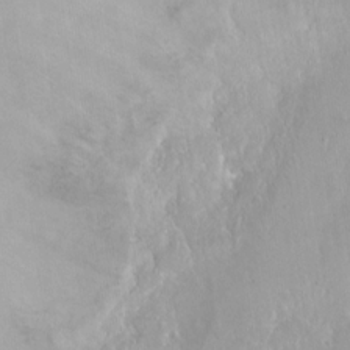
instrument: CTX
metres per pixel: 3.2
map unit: Ht
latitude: -14.0472
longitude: -41.5371
